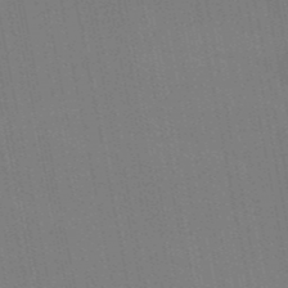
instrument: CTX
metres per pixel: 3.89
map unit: HNb
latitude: -51.8422
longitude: -45.4615
